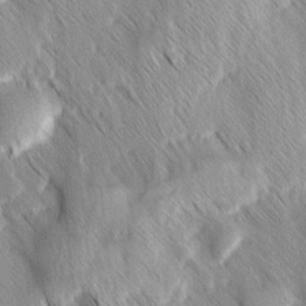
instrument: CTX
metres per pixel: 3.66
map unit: Ave
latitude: 9.0081
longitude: -104.9136
